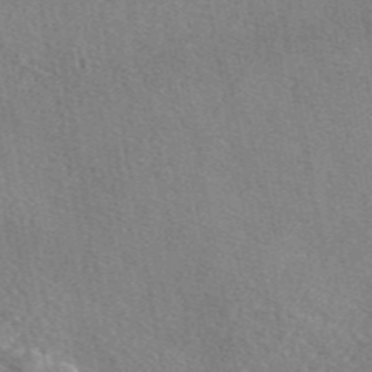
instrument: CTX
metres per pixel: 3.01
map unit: eAb
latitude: 46.4979
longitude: 113.1998
